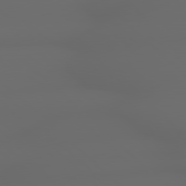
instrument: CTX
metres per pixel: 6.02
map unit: lApd
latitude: 79.0837
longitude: -166.8191
